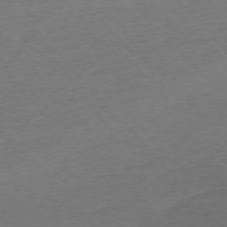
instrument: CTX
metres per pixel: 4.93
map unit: Ap
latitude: -76.3495
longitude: -80.8380
